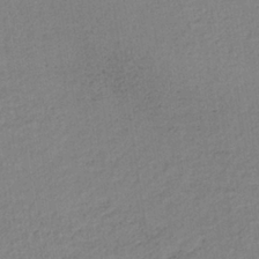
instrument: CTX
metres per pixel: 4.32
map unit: lHb
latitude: -35.7100
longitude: 67.2754
